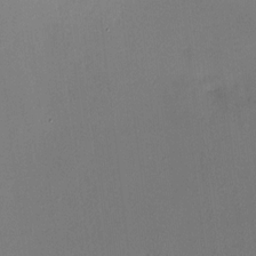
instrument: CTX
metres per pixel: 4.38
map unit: HNhu
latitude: 7.4237
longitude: 1.6533
